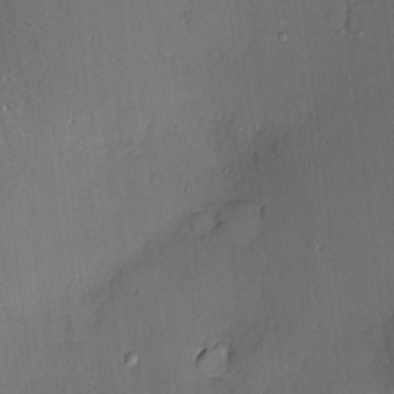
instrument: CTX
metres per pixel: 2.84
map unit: Nve
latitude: -7.7288
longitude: 174.9919
